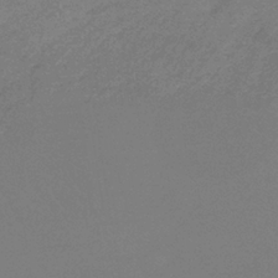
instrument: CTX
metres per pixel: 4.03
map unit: HNb
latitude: -35.4832
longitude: 55.5588
